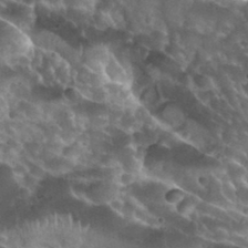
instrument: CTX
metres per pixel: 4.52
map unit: Nhu
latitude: 30.9703
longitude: -54.5357
